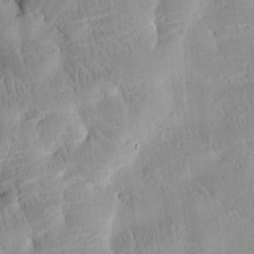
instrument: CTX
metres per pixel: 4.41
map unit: Htu
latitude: -4.7085
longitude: 172.8219
